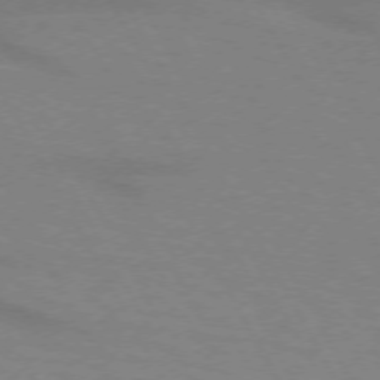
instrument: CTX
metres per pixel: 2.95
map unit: lApd
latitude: 72.3090
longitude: -56.6301
